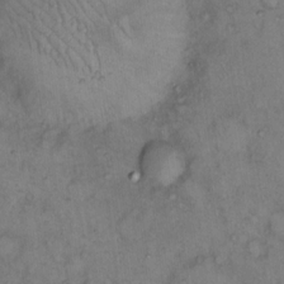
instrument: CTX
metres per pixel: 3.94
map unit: eHh
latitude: 15.1215
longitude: -64.1200
